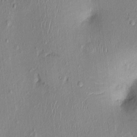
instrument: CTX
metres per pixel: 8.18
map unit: Nhu
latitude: 0.5357
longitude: -14.5924
